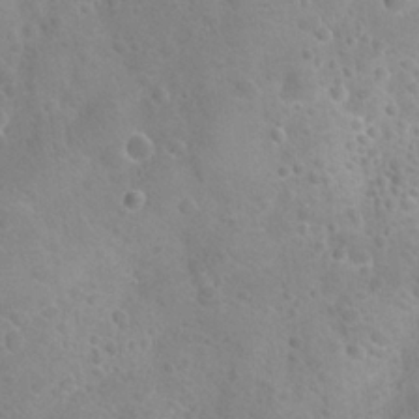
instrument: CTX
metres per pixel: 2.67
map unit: Nhu
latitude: 24.5356
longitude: -52.2145
